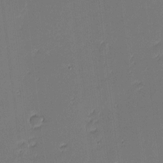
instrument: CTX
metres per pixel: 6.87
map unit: eHh
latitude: -3.5777
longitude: -82.0633
